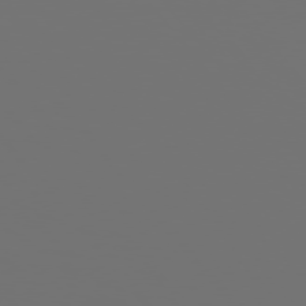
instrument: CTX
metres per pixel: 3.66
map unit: Hpe
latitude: 76.2144
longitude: -139.1781
